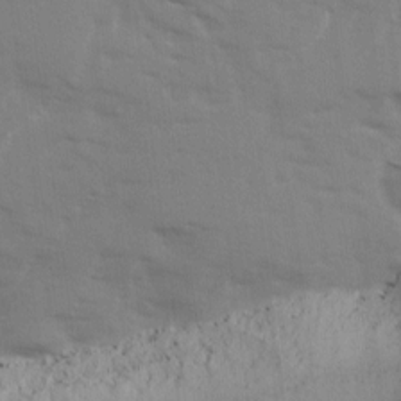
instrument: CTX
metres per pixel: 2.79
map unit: Ave
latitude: 13.2348
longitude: -102.7246
